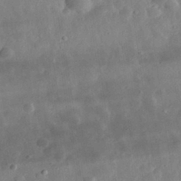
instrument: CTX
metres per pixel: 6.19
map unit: eHh
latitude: 32.5168
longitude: -78.4979
